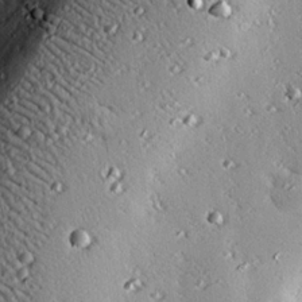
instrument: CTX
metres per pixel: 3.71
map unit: eHh
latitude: 23.2726
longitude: -90.6302
